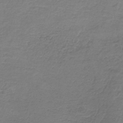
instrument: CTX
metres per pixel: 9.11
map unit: HNb
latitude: -35.5588
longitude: 53.7288
